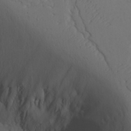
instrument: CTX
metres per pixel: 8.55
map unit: Ave
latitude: 23.5182
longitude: -135.2726
